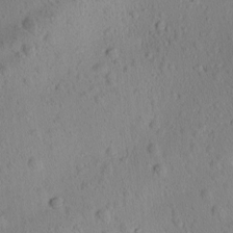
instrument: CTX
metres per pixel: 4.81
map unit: Ave
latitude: -9.9745
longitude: -121.5371
